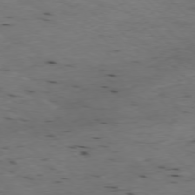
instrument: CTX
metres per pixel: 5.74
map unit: Ap
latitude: -77.5210
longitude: -89.2537
